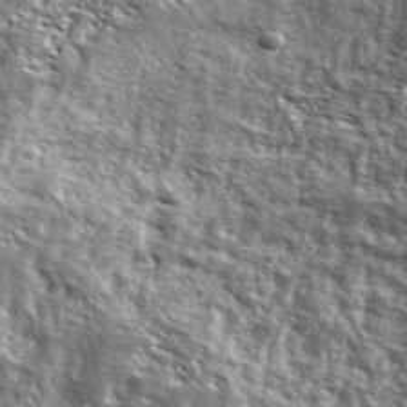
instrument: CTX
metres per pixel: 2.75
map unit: ANa
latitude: 41.1403
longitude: -86.9325
